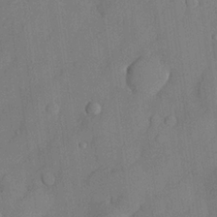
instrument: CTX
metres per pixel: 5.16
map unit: lHvf
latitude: 21.8206
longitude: 145.4643
